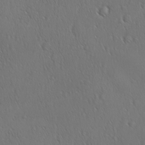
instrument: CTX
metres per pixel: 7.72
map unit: Ave
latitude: -8.3684
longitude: -121.3671
